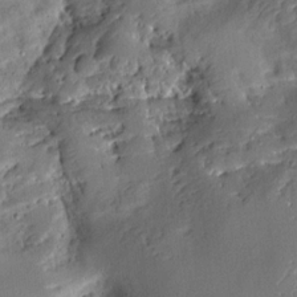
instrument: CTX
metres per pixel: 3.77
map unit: Aa
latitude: 13.5371
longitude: -139.9528
